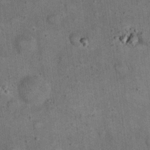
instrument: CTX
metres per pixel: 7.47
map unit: eHh
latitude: 20.0444
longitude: -60.9702
